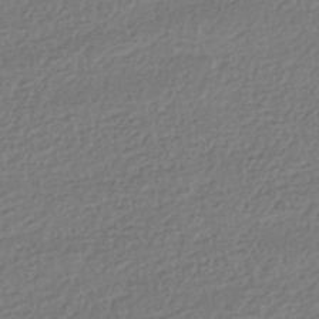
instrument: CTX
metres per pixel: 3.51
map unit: HNhu
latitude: -43.5399
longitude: 97.7478
